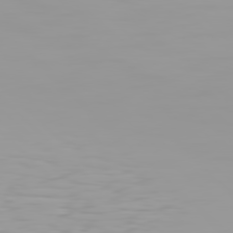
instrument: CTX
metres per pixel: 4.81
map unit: Hpe
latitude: 77.5560
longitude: -141.0080
